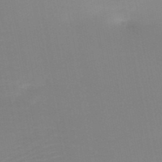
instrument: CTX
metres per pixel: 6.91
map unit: HNb
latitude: -50.4629
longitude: -50.2144
